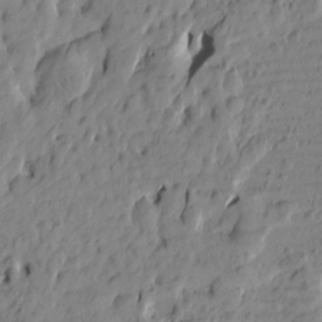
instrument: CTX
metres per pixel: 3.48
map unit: Htu
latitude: -1.6155
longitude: -175.0459
